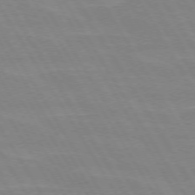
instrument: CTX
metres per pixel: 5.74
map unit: lApd
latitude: 72.6491
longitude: -56.1010
